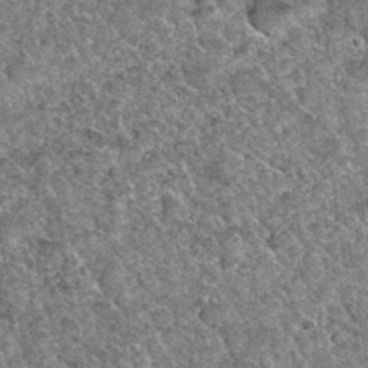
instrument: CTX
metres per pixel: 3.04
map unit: Hto
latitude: 35.0836
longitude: -52.3845
